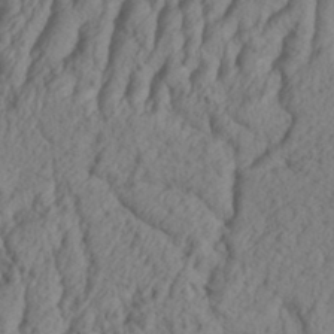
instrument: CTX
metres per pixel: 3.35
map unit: Aa
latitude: 33.5182
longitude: -136.4412
